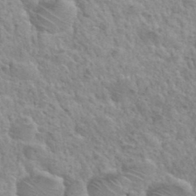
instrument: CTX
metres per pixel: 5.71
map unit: Hto
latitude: 35.5182
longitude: -50.1955
